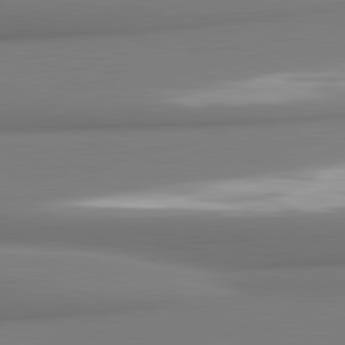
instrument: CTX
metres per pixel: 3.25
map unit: lApd
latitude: 81.5938
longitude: 176.5196
